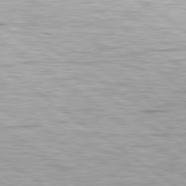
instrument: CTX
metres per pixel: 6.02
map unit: lApd
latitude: 79.5182
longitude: -141.0458
